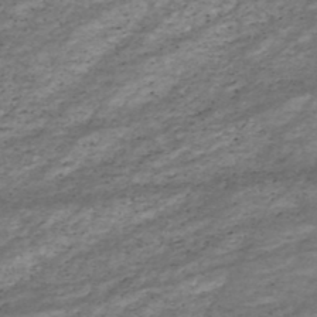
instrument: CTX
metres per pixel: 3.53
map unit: HNhu
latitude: -47.1620
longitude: 28.6141
